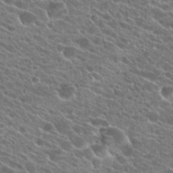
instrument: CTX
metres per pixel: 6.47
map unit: Hto
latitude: 23.3104
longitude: -37.9906
